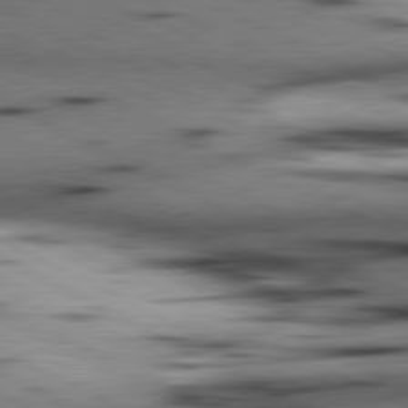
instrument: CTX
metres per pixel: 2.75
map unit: lApd
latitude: 80.7435
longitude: 156.1984
